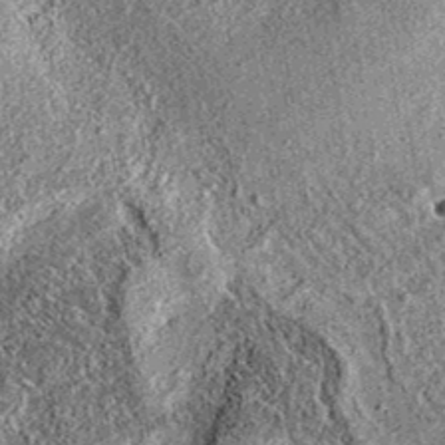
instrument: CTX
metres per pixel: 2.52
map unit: eAb
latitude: 36.8002
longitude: 111.7856
